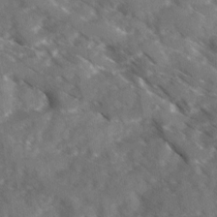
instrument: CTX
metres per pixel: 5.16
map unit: Ave
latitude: 17.5938
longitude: -130.9136
